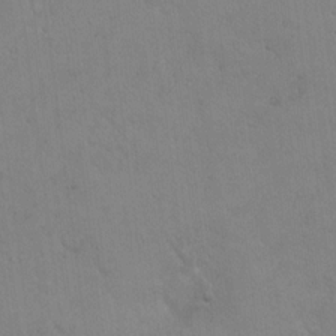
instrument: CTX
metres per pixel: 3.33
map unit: Hto
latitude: 17.4049
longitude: -59.7072
